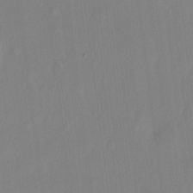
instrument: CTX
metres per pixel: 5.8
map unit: eHh
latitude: 12.2334
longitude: -70.5546
